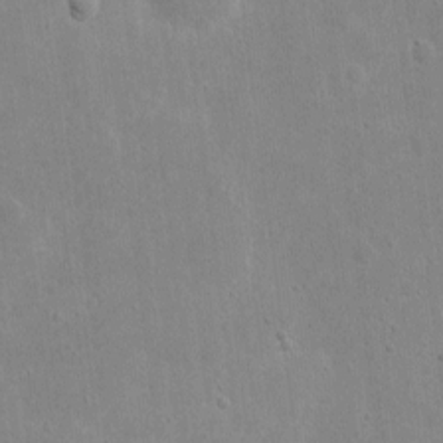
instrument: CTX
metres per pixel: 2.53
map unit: eHh
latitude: 8.7813
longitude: -72.4412
